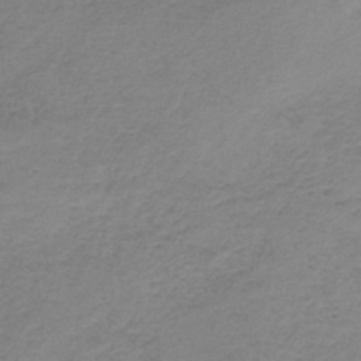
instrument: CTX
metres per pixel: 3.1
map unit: HNb
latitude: -35.8044
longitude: 56.5762
